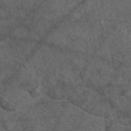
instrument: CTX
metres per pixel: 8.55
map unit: eAb
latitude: 47.5560
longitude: 111.3887
